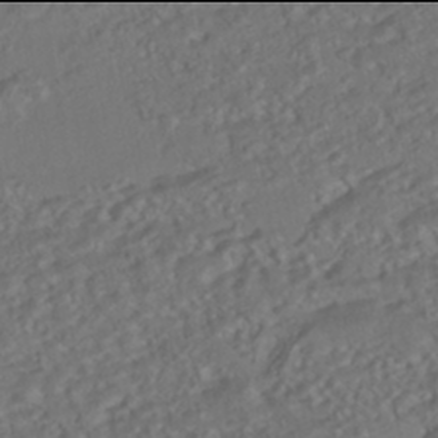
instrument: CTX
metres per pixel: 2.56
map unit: ANa
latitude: -42.0094
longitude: 108.2739
